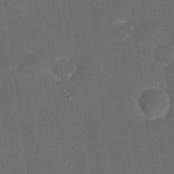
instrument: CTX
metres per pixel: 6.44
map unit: eHh
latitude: 19.4237
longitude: -65.2348
